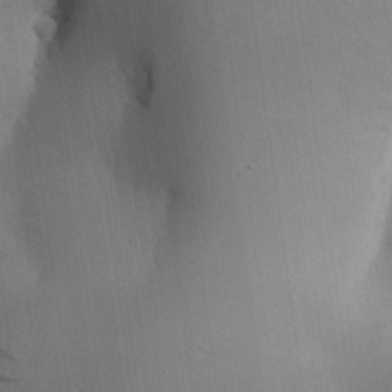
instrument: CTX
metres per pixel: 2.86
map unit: Aa
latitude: 25.4804
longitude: -137.1592
